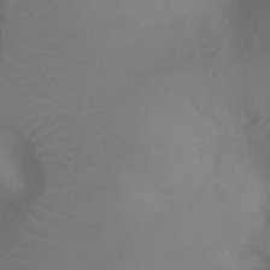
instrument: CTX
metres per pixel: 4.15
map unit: Ht
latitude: -7.9745
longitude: -19.9150
